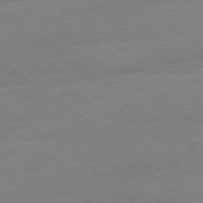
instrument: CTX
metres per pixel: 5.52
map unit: Ap
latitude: -78.5195
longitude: -95.2159
